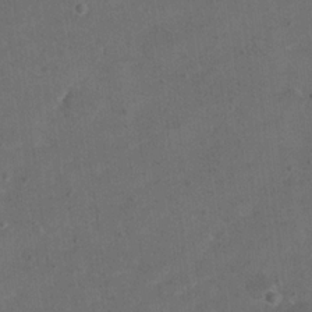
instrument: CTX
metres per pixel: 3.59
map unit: eHh
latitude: 19.7827
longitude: -63.7261
